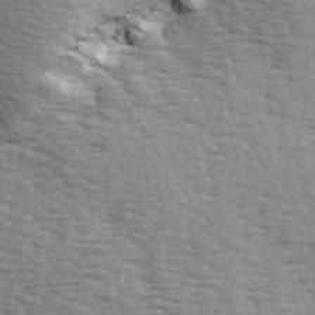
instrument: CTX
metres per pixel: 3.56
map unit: Ave
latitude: 14.4412
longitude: -105.0081
